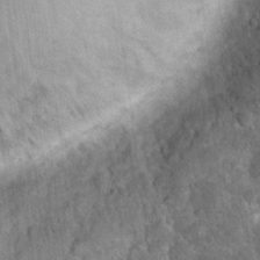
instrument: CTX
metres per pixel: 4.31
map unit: Hto
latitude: 18.5168
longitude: -43.0270
